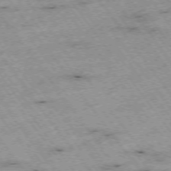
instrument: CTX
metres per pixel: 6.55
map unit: Hpe
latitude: -74.4440
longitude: 2.5573
